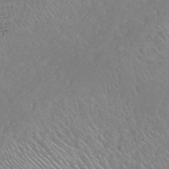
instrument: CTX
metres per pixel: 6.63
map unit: HNhu
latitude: -48.0850
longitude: 29.5210
